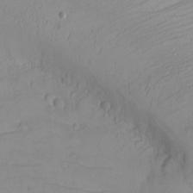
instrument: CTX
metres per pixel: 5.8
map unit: eHh
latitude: -5.2376
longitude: -80.9703
